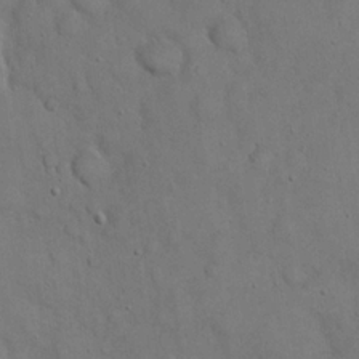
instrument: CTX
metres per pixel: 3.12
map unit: eHh
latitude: 20.9136
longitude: -59.4615
